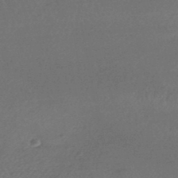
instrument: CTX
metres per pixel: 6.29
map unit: HNhu
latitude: -44.7652
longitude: 92.5763
